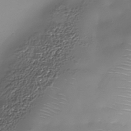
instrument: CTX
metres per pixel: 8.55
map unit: Nhe
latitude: -35.8989
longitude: -88.2901
